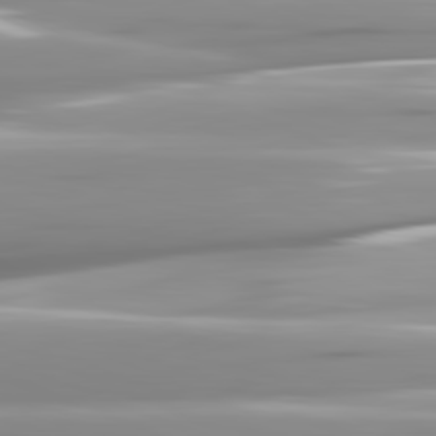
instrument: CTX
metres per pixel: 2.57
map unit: lApd
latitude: 81.8772
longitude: -142.6302
